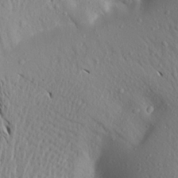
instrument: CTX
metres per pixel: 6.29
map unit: Aa
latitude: 18.6112
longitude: -148.3656
